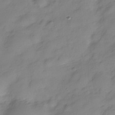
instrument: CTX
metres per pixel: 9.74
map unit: Hve
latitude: -28.8786
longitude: 93.7289
